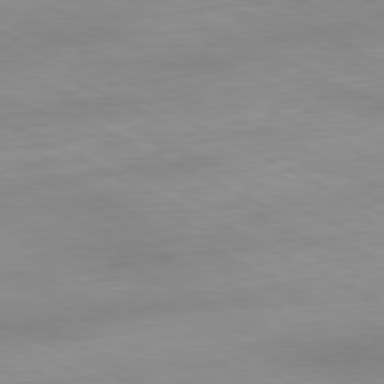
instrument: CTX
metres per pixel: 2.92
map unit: Ap
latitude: -81.0487
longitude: -92.2522
